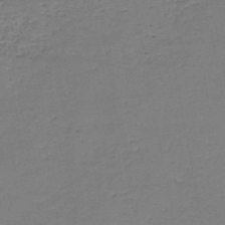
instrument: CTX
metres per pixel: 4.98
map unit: HNb
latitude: -48.4440
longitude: -39.6316
